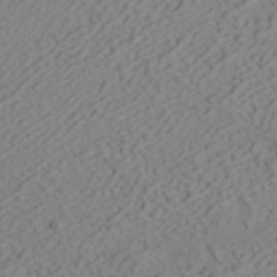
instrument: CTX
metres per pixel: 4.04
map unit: ANa
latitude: 41.5938
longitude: 54.5007
